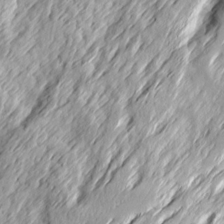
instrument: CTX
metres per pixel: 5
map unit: Ave
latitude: 15.1970
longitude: -136.4790
